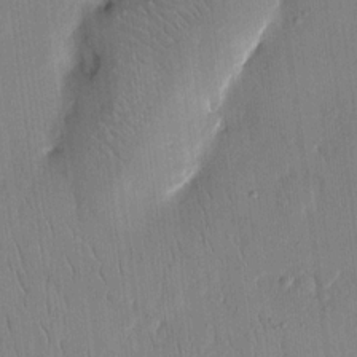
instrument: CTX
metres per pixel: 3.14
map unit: eHh
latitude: 14.3090
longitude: -69.2537
